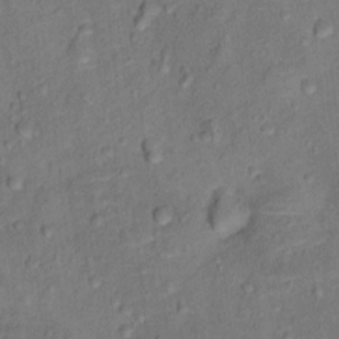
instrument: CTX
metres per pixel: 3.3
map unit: Ht
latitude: 13.4238
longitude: -39.3104
